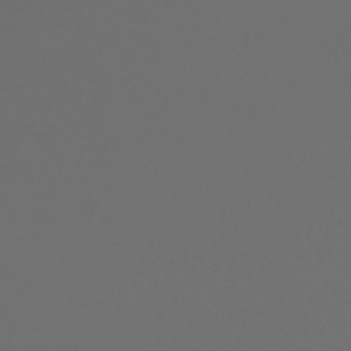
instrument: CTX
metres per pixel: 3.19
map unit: HNhu
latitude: -43.5588
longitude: 104.2739
